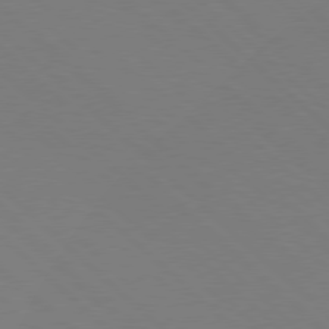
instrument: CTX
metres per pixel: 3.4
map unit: Hpe
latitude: 77.6127
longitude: -126.3845
